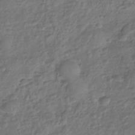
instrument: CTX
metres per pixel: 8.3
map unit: Nhu
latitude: -30.6518
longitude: -61.7071
